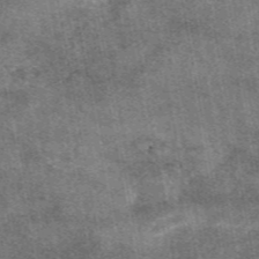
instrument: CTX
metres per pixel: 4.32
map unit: eAb
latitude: 47.4805
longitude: 122.3307
